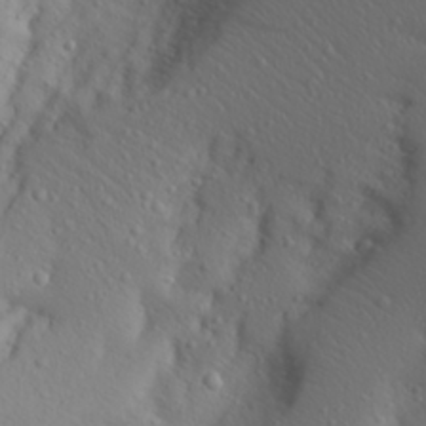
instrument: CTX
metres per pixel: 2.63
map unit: Aa
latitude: 28.0255
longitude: -146.2145
